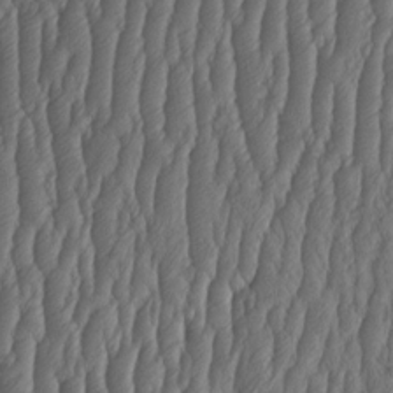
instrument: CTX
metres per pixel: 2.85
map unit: HNhu
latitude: -1.5211
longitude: 13.4832
